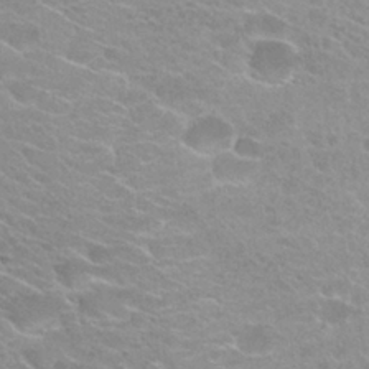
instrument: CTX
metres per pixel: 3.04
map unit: Hto
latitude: 26.3089
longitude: -35.9150
